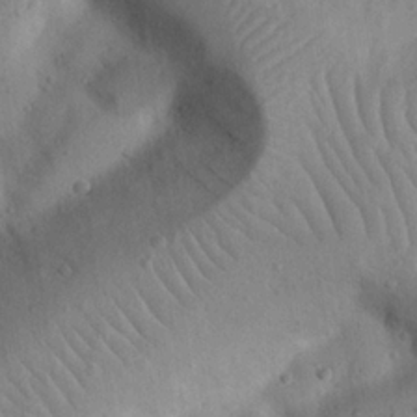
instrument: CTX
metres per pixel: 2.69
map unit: Nhu
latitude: 22.9136
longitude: -74.2334
